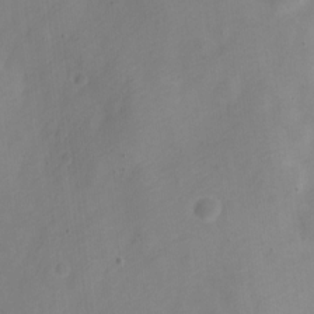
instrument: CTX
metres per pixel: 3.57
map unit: Nve
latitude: -22.6330
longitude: 106.5385
